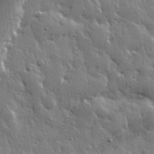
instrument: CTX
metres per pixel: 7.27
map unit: eHh
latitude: 31.2537
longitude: -79.2726
